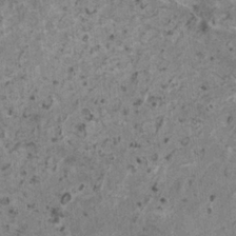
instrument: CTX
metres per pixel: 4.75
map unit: HNhu
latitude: 0.8002
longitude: 4.6140
